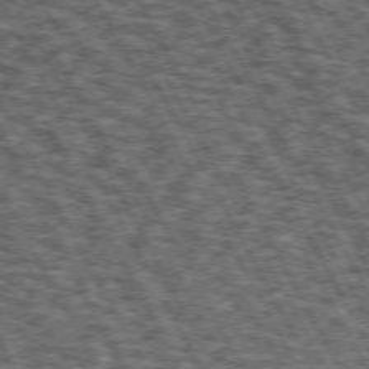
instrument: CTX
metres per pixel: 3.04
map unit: Hpe
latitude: 72.3846
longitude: -124.8758
